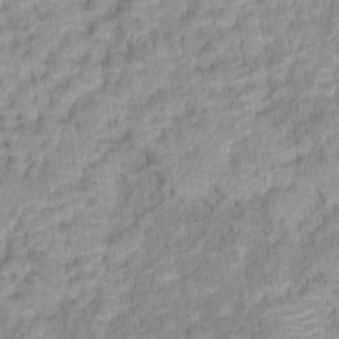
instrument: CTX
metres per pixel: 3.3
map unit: Hto
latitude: 16.0822
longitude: -39.9906
